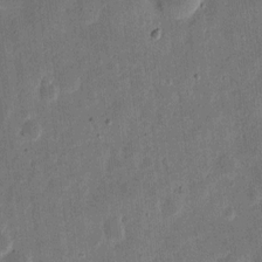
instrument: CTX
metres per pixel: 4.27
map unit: eHh
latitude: 7.2537
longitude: -71.3293
